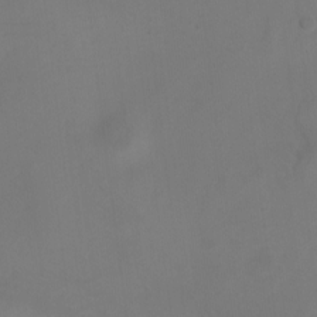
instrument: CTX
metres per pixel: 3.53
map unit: Ht
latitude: 1.0647
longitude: -44.8569
